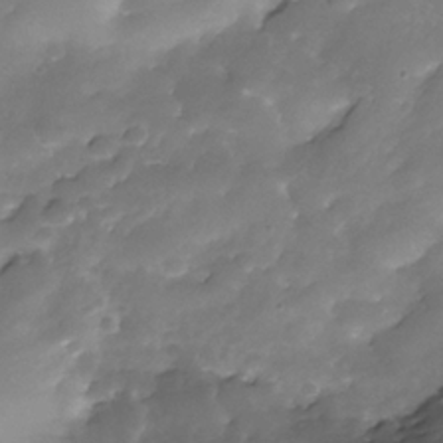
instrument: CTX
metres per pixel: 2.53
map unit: Nhe
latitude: -34.9164
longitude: -145.8961
